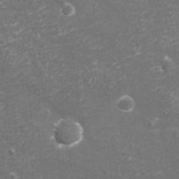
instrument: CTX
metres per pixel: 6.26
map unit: eHh
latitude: -3.5966
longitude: -75.2537
